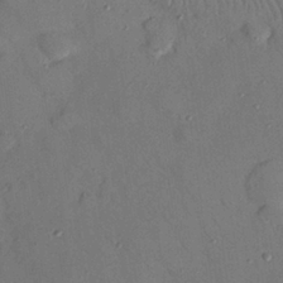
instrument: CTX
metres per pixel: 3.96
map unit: Nhu
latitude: 25.4615
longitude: -73.3293
